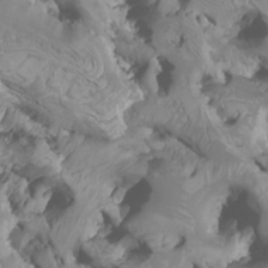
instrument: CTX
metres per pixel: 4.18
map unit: Htu
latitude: -6.3495
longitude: -77.1781
